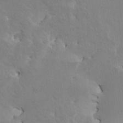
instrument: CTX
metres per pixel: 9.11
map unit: HNhu
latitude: 4.7813
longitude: 4.5384
